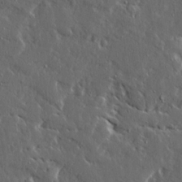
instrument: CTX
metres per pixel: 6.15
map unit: Ave
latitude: 15.2915
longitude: -138.5546
